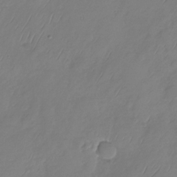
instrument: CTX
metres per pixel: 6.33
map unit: Nhu
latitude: -29.4266
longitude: -59.0081
